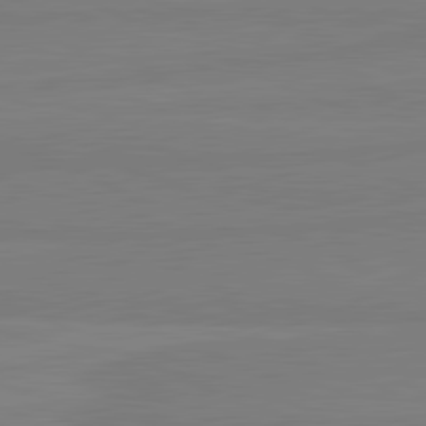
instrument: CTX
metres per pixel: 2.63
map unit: lApd
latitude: 81.6505
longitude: -178.1011
